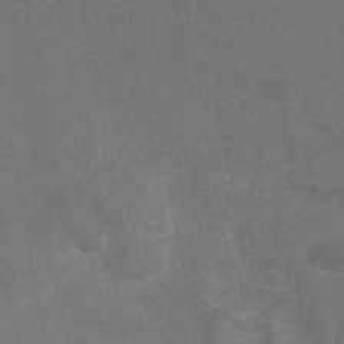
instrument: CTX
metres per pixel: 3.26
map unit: eAb
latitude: 47.5183
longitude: 116.9163
